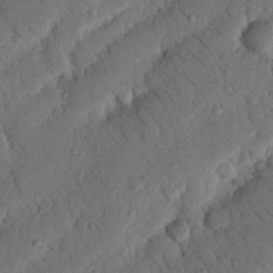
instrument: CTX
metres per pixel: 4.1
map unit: Nhu
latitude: 19.4048
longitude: -77.9528
